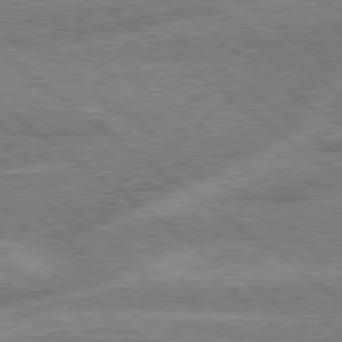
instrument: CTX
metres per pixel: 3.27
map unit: Hpe
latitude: 78.5924
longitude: -159.2159
